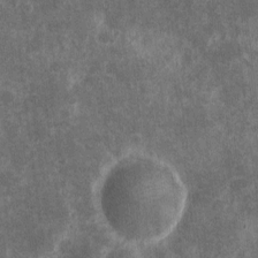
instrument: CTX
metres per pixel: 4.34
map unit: eHh
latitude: 4.6490
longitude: -71.6316
